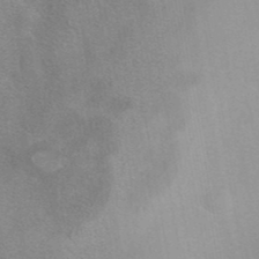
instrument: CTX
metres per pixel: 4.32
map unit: eAb
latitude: 40.3656
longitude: 106.3118
